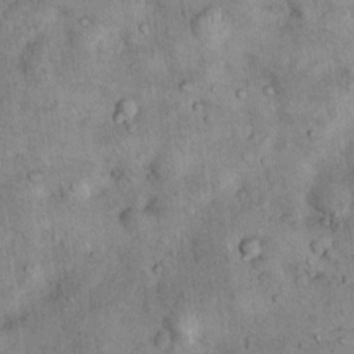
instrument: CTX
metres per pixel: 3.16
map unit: Nhu
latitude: 7.6505
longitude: -23.9528
